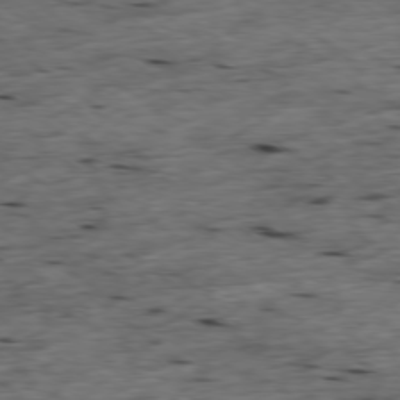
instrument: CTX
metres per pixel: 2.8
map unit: Ap
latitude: -78.8030
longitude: -89.6694
